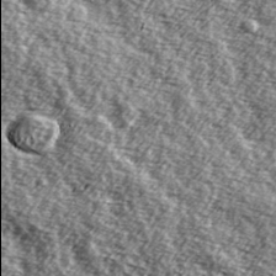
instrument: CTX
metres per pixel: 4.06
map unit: Hve
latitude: 31.9339
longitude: 150.0094
